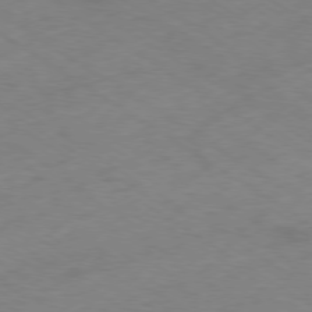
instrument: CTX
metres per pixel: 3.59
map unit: Ap
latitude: -78.9352
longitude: -58.9892
